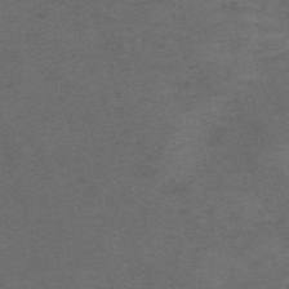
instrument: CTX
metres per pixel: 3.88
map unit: Nve
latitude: -58.8974
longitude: 59.6910
